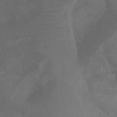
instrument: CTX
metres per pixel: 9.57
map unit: Ht
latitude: 1.7071
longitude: -21.1781
